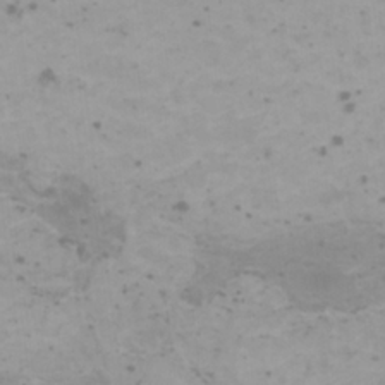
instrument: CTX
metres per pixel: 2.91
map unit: HNhu
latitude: 0.6490
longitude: 2.4251
